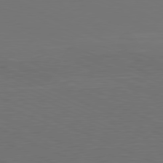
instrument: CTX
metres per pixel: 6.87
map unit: Hpe
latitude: -81.8423
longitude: 19.3888
